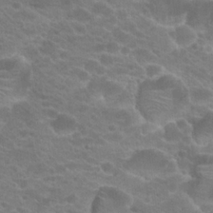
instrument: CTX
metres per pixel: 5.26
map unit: Hto
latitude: 20.4790
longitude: -38.1578
